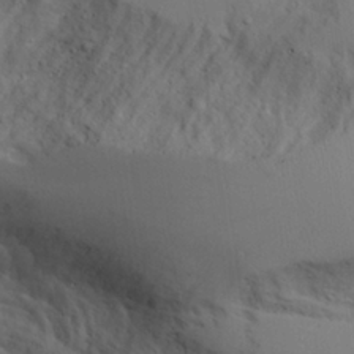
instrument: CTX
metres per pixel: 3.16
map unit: Aa
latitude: 25.4237
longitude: -131.8962
